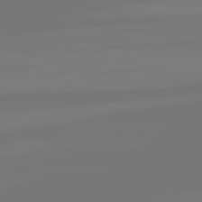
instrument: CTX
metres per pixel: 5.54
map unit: lApd
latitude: 82.1577
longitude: -177.0458
